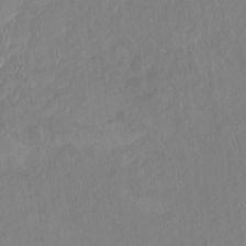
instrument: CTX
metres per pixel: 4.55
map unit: Hto
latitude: -8.0283
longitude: -39.9339
